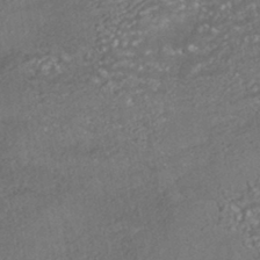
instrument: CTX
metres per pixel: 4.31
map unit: HNhu
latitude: -42.5195
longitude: 102.7274
